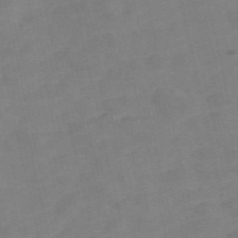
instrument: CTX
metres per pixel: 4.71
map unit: Nve
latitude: -58.2739
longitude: 50.5952
